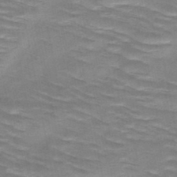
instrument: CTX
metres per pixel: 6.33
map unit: HNb
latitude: -47.3698
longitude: -48.1767
